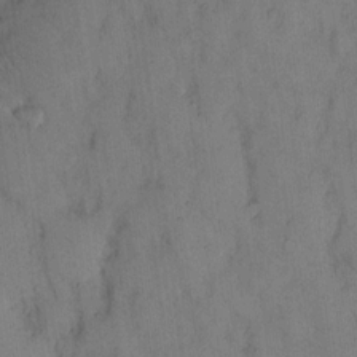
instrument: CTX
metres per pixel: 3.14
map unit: eHh
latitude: 12.9514
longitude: -62.5546
